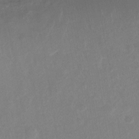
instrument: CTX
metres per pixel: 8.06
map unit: Ht
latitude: -13.8234
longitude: -57.7638
